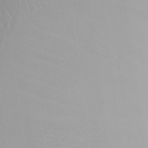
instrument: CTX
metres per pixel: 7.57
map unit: Nhu
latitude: -5.1431
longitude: -92.1389
